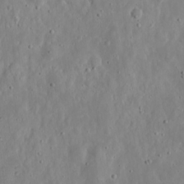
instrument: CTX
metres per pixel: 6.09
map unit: eHh
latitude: 8.8380
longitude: -71.9717
